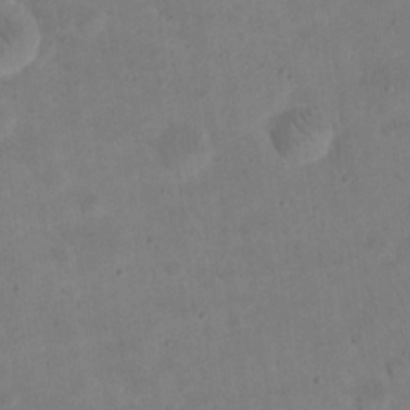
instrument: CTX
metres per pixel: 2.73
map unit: eHh
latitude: 20.4979
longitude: -63.6316
